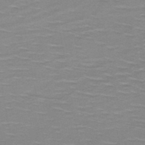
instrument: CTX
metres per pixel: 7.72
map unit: HNb
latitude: -47.2943
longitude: -46.3468
